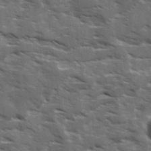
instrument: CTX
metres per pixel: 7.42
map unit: Ave
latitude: 18.1200
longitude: -130.8002
